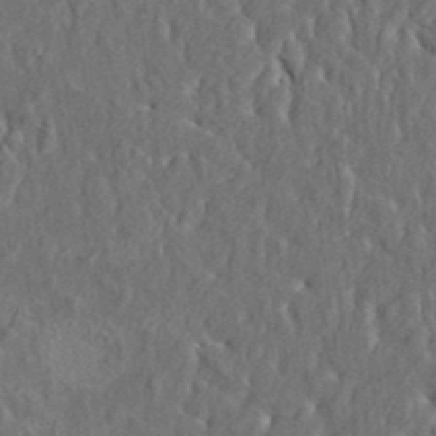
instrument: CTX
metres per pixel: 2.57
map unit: HNhu
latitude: 5.5371
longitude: 10.4062
